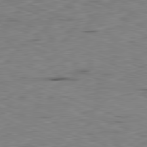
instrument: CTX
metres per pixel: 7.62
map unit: Ap
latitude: -82.0661
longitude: -69.9906
